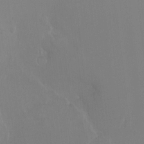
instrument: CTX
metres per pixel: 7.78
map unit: Ht
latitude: -10.4062
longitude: -45.7072
